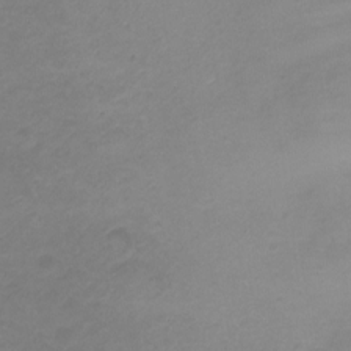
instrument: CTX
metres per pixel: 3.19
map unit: Ht
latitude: 1.8583
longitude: -34.5734
